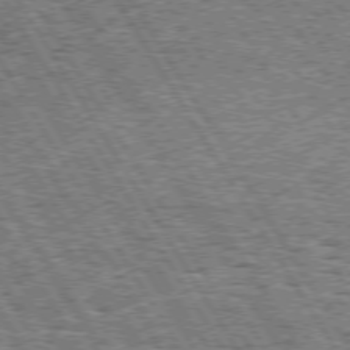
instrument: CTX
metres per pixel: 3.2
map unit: Hpe
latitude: 73.6127
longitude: -134.7813
